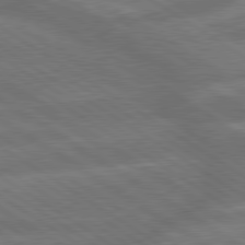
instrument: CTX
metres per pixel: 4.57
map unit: lApd
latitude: 79.7261
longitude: -165.1592
